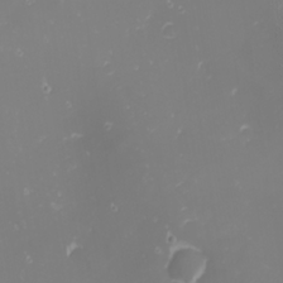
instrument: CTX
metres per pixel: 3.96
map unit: Nhu
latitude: -1.3321
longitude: -80.6113
